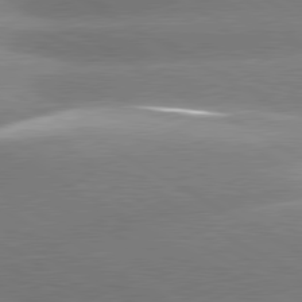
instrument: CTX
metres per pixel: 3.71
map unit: lApd
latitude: 80.4412
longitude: -155.4237
